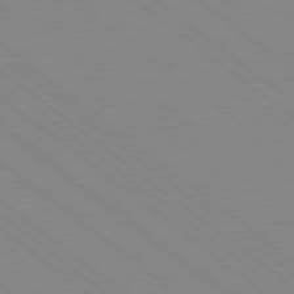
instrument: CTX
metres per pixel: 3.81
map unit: Hpe
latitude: 78.7247
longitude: -124.2144
